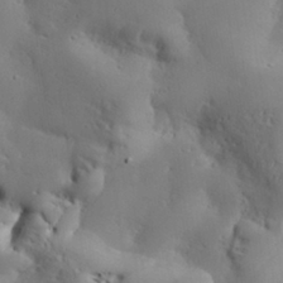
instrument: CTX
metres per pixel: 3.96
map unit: eHh
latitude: 29.9339
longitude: -81.6694
